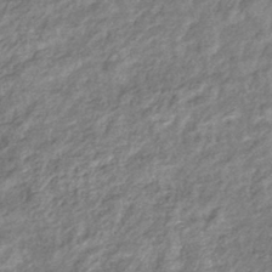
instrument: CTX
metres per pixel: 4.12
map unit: eHb
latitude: -39.8045
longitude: 81.4644
